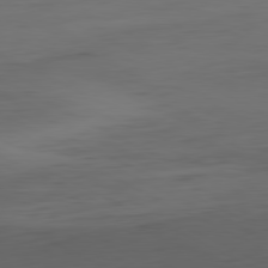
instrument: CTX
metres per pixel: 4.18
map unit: Hpe
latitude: -81.2376
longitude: 19.3888
